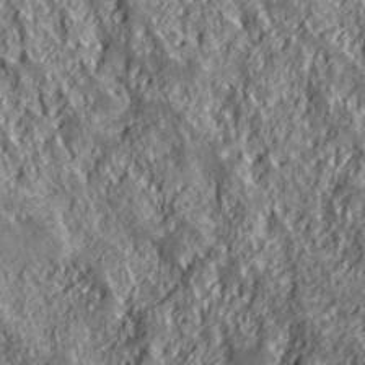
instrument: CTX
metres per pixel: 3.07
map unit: lHvf
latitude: 39.4993
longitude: -88.4412
